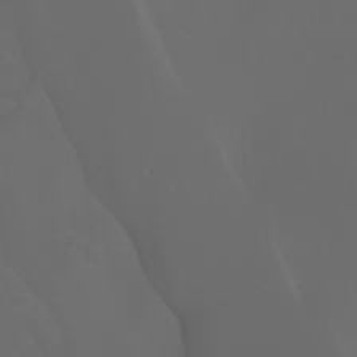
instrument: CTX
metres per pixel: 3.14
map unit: Aa
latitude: -6.8786
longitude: -72.3279
